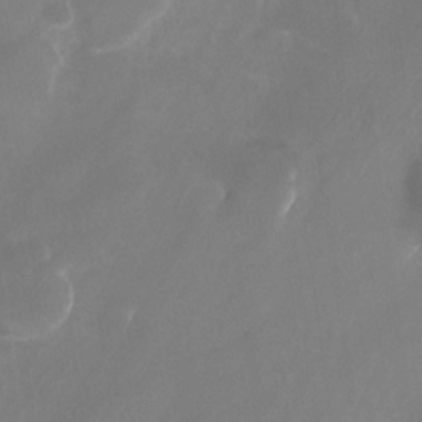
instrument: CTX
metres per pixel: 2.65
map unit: Nhu
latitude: -25.1053
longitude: -71.0458
